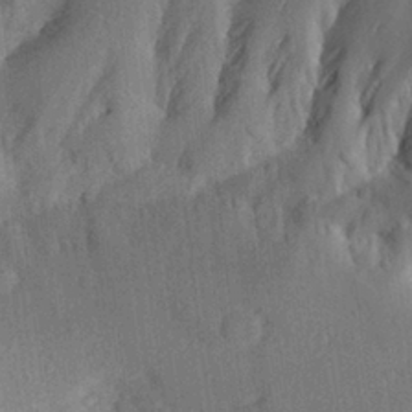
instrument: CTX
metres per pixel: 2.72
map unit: Aa
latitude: 27.5182
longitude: -145.2726
